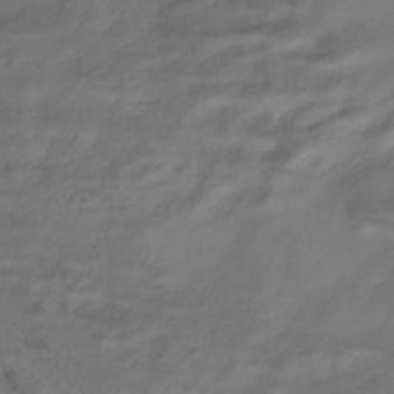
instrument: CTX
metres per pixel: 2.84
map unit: HNhu
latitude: -39.6155
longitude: 102.5196
